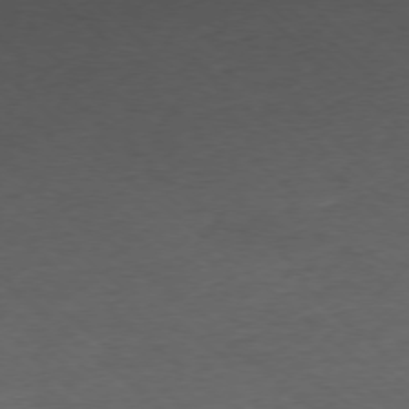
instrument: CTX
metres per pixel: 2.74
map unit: Ap
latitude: -75.6533
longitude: -78.3090
